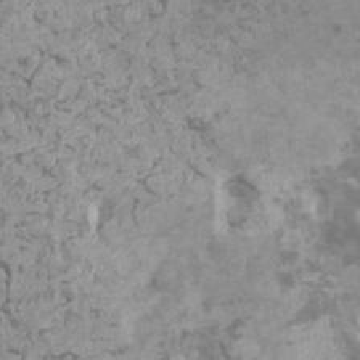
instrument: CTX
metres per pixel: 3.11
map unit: HNhu
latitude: -0.2740
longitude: 1.6533
